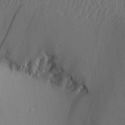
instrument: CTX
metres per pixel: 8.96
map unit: Aa
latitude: 27.0081
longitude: -137.7450
